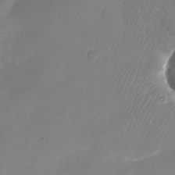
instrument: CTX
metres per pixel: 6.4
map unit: Nhu
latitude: -24.2172
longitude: -69.3482
